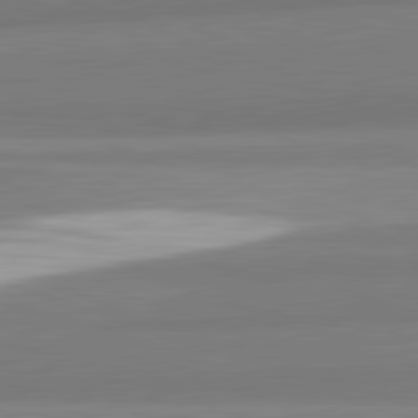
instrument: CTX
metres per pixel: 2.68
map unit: lApd
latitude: 82.4601
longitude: 172.1606
